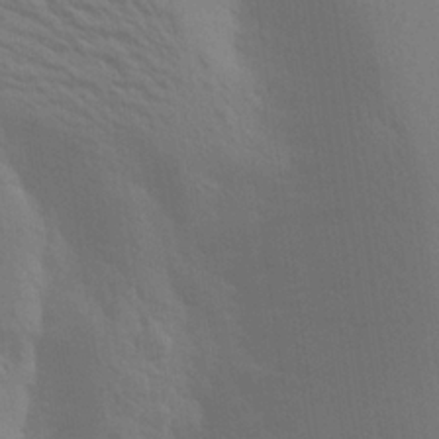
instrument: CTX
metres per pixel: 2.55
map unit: Aa
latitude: 23.1781
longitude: -145.4615
